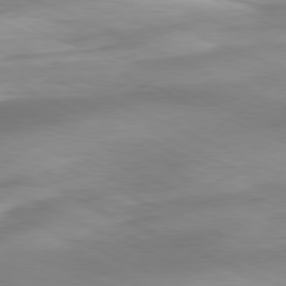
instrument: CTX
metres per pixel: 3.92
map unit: Ap
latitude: -81.6722
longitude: -81.8961
